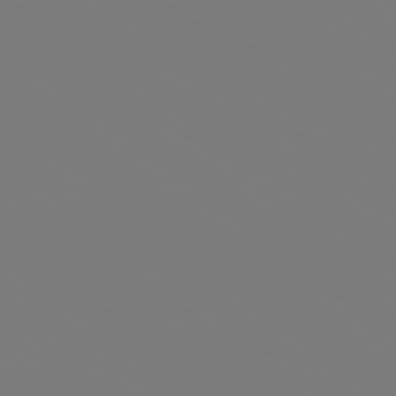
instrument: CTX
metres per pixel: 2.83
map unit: Hpe
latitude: 78.4979
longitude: -163.8773
